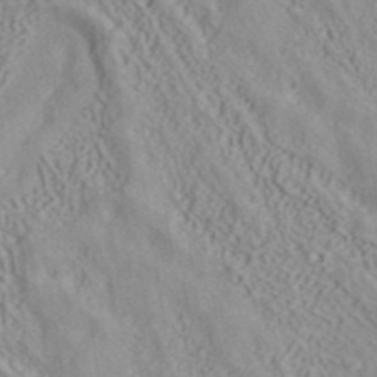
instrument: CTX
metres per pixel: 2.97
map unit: ANa
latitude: 39.2915
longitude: 18.8975
